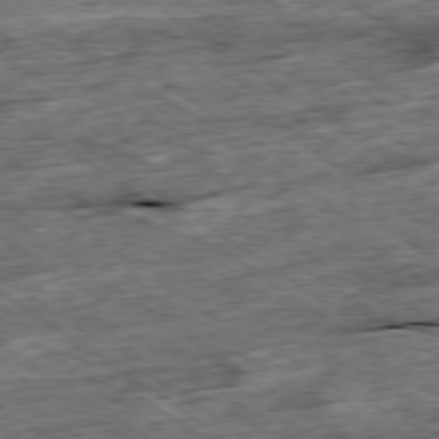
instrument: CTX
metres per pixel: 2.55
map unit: Ap
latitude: -79.4832
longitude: -85.4993
